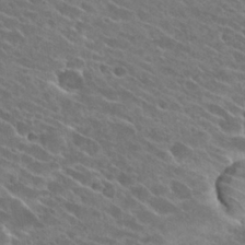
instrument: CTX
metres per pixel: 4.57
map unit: Hto
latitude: 26.4601
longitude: -42.1578
